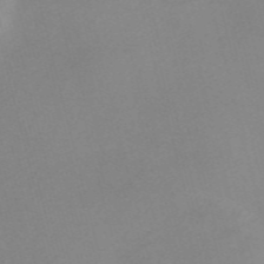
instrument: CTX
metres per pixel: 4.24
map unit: Nve
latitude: -57.4265
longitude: 59.0297
